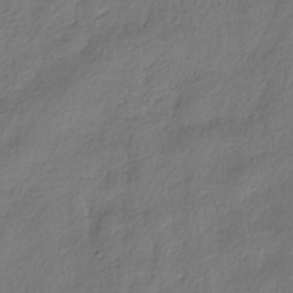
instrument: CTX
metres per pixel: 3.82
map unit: HNhu
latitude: -39.4832
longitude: 102.7274
